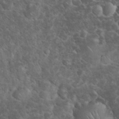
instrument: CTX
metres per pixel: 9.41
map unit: eHh
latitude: 33.7450
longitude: -65.3482
